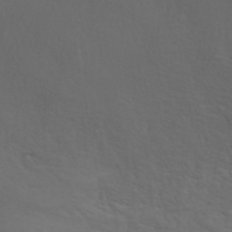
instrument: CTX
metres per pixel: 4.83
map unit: ANa
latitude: 41.3103
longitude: 53.7099
